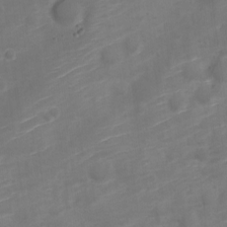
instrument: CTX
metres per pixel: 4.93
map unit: Nve
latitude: -20.2172
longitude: 107.5588
